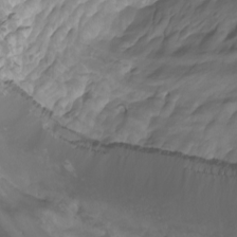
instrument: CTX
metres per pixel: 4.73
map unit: Nhu
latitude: -10.3117
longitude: -68.8380
